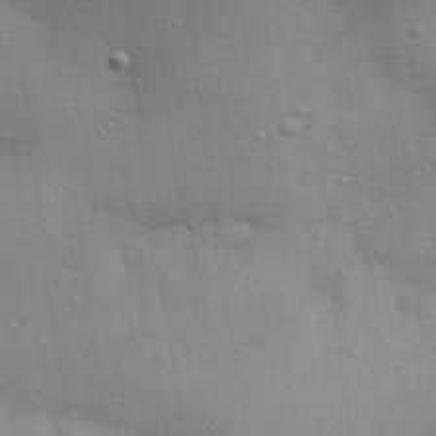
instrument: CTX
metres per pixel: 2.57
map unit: Aa
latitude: 29.1214
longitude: -145.2537
